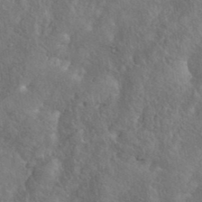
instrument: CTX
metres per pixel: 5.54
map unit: eHh
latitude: 38.3278
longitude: -57.4804
